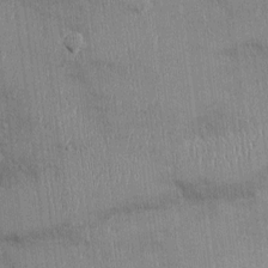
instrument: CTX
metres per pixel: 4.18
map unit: Ht
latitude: -3.3509
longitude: -13.9528
